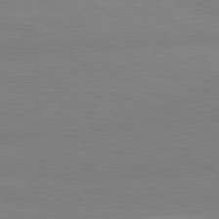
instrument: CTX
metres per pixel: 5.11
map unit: lApd
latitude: 81.7827
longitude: 179.3509
